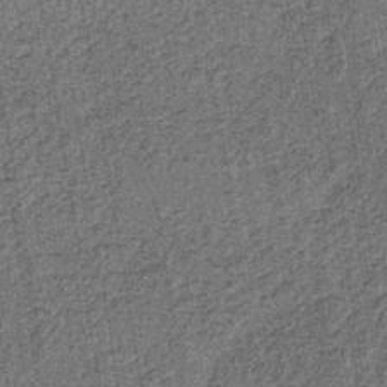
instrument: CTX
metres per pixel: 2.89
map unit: lHb
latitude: -39.4076
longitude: 64.5196
